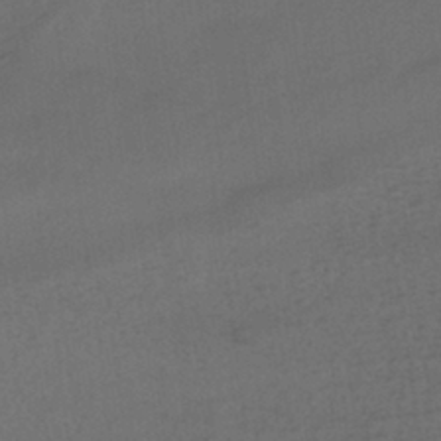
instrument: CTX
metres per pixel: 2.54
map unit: HNhu
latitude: -41.1242
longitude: 101.5399
